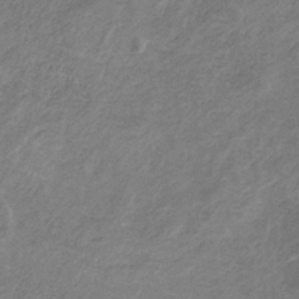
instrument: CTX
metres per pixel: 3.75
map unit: HNb
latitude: -32.7086
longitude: 59.6154
